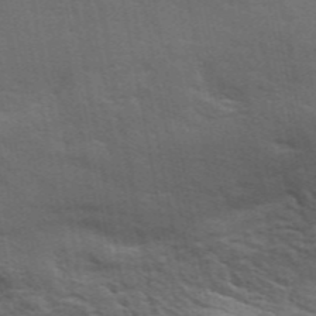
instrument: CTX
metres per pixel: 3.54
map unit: ANa
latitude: 49.2159
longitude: -79.6505
